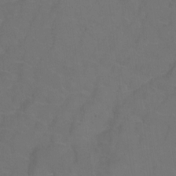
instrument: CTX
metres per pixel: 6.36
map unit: Hto
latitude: 3.4615
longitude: -32.7624
